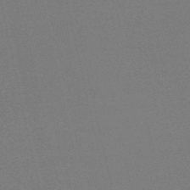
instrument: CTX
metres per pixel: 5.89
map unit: HNb
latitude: -50.1039
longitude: -52.1011
